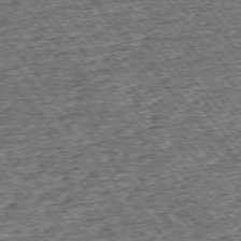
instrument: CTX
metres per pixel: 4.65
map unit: Ap
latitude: -75.5399
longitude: -91.2159
